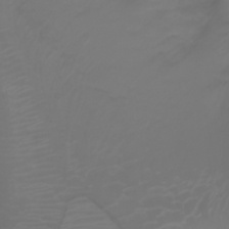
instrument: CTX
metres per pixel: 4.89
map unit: Ht
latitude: -2.9919
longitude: -61.4237
